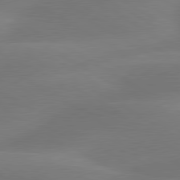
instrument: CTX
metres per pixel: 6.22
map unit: lApd
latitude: 79.9528
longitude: -88.9325
